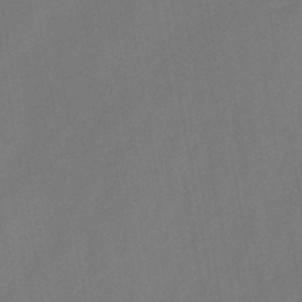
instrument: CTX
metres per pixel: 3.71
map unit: HNb
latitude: -44.6707
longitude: -38.9136
